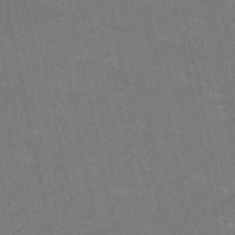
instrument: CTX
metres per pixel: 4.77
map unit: HNb
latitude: -51.8989
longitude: -43.9717
